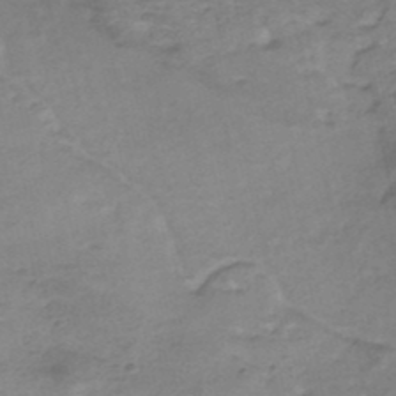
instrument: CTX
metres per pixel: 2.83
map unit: Nhe
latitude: -47.7477
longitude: -171.0836
